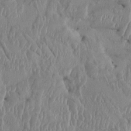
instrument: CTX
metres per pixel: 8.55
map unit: HNhu
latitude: 2.0633
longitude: -6.1389
